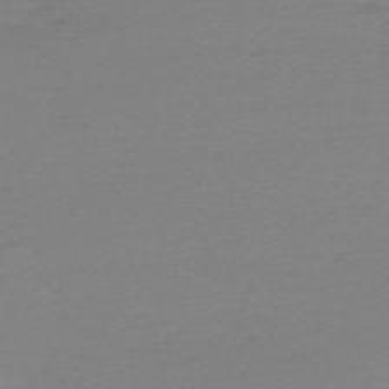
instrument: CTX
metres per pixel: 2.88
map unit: eHh
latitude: -62.3684
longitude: 52.0472
